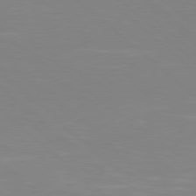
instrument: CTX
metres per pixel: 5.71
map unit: Hpe
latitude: 77.5749
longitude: -125.3670
